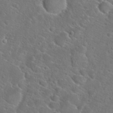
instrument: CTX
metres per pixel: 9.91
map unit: Hto
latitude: 22.8947
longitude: -45.3670
